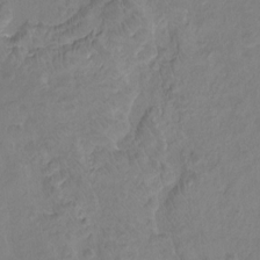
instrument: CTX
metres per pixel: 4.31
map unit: Nhu
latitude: -17.4644
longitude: -47.8017
